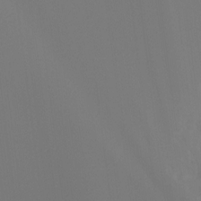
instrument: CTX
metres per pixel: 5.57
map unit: Ht
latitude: -15.7856
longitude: -42.5546
